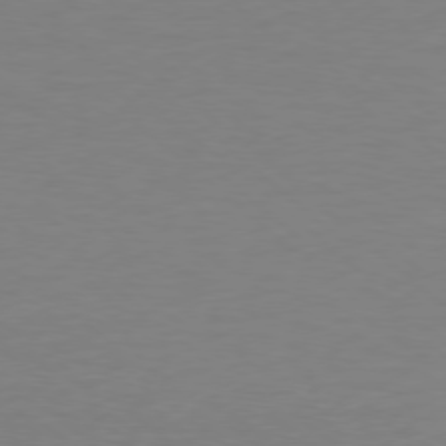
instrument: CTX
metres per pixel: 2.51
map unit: Ap
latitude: -78.5195
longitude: -67.6505
